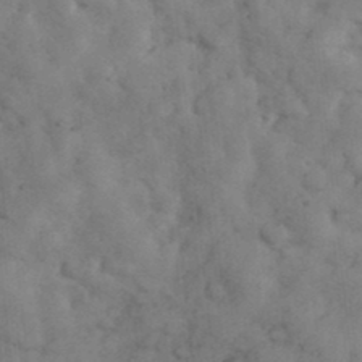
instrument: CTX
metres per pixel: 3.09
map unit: eHh
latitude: 31.8584
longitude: -66.7057
